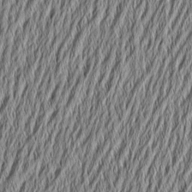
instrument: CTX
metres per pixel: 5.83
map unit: Aa
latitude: 6.5168
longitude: -129.4615
